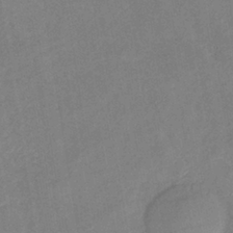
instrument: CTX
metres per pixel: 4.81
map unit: lHb
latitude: -36.4251
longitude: 72.2361
